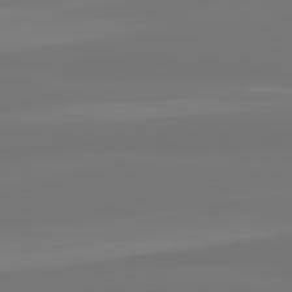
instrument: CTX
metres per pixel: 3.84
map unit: lApd
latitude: 81.9528
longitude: -177.1592
